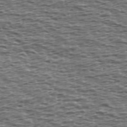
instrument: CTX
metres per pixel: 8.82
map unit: Ave
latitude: 39.8016
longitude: -112.8947
